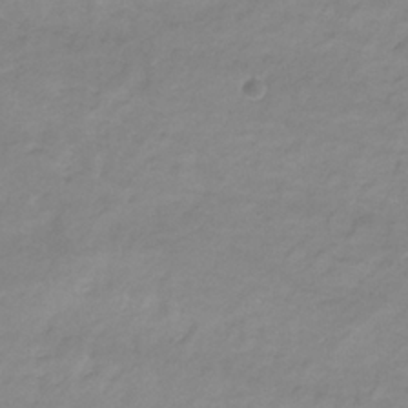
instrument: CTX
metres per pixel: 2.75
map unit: eHb
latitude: -33.5022
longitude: 71.2943
